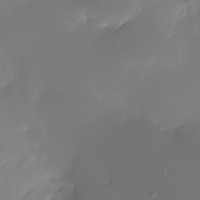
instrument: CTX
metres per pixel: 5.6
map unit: Nhe
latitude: -33.2565
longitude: -116.4223
